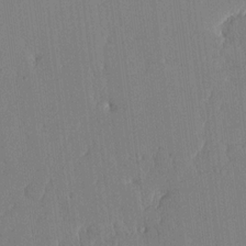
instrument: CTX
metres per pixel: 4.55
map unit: lHvf
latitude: 18.1389
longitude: -112.4979
